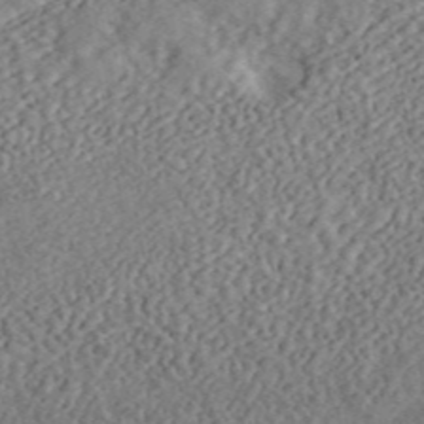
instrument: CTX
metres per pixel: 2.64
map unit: ANa
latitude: 46.4223
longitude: 50.4251
